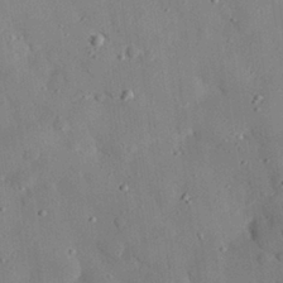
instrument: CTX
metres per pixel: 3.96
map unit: eHh
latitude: 28.4601
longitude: -77.8772
